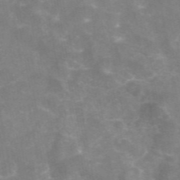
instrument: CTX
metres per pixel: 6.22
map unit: eAb
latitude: 46.2334
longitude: 124.8219
